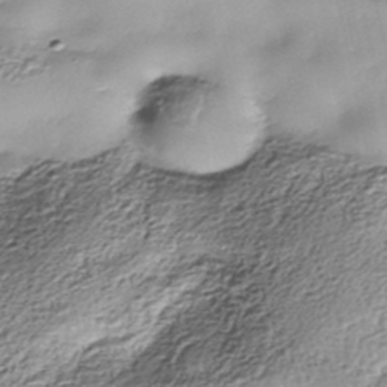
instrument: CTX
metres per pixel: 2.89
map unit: Nhe
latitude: -38.0850
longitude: -148.9892
